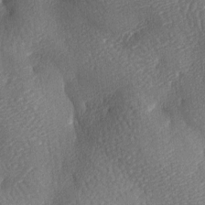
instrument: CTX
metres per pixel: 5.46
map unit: lAa
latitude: -8.1984
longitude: -127.5938
